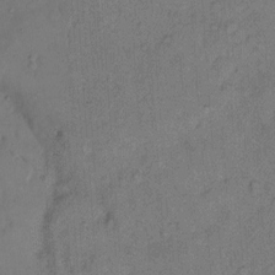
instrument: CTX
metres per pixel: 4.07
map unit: Hto
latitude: 8.8002
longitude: -61.7638
